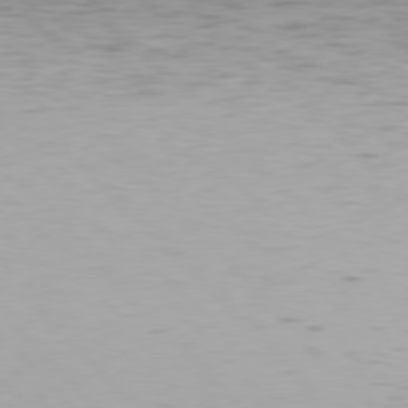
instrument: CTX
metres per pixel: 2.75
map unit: Hpe
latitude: 77.2159
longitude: -170.0822
